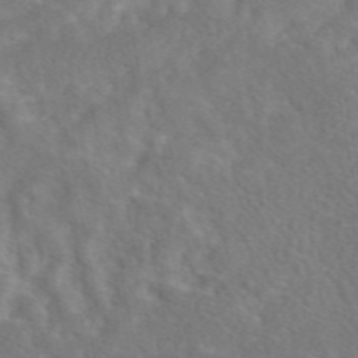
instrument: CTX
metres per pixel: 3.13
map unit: eAb
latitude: 48.7624
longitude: 117.9178
